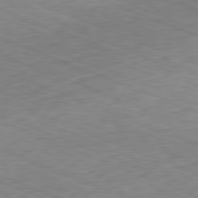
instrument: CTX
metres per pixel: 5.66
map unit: Ap
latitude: -81.8234
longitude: -82.0444
